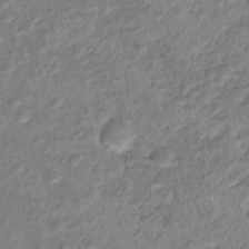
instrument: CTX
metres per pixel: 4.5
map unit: Hto
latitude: 16.6868
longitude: -37.4238
